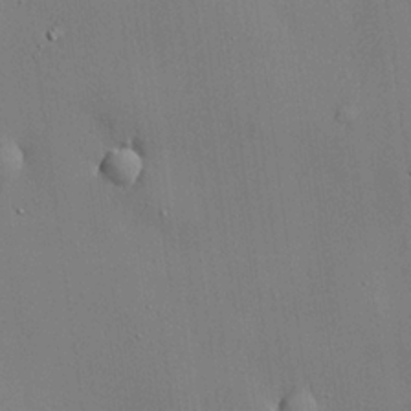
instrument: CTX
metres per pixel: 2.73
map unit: lHvf
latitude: 21.3671
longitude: 143.4832
